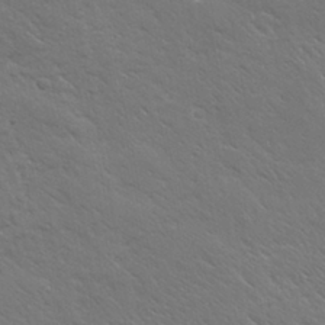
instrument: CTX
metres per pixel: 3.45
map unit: Ave
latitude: 19.8394
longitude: -137.7261
